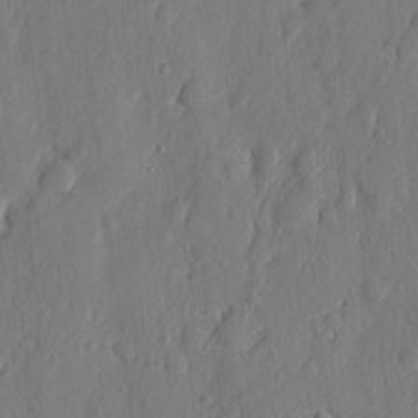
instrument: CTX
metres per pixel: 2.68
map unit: eHh
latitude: 7.0458
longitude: -73.6505
